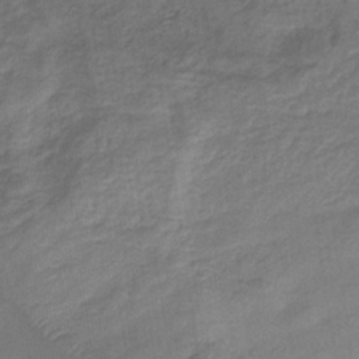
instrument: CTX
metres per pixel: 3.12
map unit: eHb
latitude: -33.1243
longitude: 75.2187
